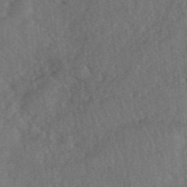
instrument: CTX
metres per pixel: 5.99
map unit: eHh
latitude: 39.8772
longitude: -55.9150
